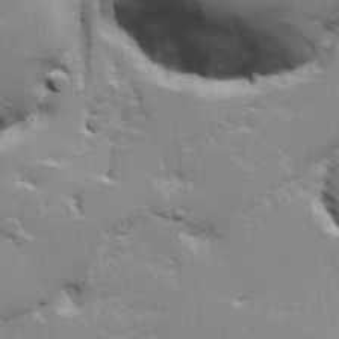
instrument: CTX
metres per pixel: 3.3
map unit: Hve
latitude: 23.6127
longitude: 144.8597
